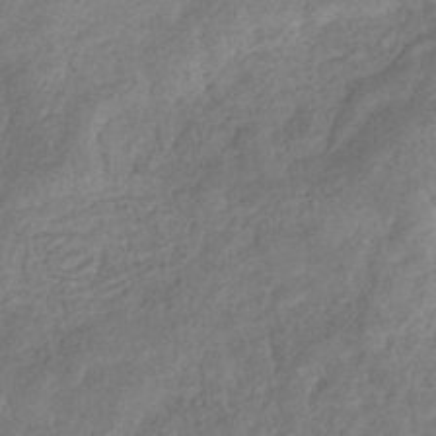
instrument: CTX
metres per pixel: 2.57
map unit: eHb
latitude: -33.9367
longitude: 76.2173
